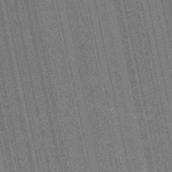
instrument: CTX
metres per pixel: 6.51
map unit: HNb
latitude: -51.7478
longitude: -49.6883
